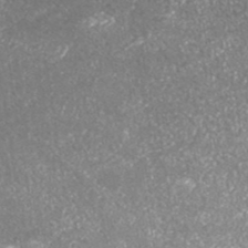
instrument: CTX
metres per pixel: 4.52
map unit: ANa
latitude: 40.9135
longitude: 26.0849
